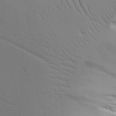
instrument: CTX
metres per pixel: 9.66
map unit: Aa
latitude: 21.1214
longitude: -124.2333
